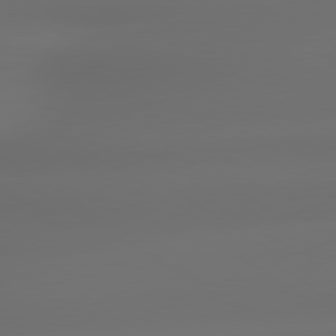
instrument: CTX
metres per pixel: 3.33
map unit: lApd
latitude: 79.4049
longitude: -138.2333
